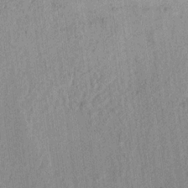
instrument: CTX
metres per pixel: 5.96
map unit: lAvf
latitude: 7.6505
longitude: 164.5196
